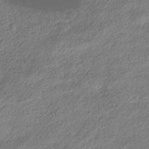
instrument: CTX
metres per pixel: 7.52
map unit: HNhu
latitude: -39.7289
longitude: 101.6721
